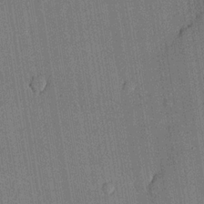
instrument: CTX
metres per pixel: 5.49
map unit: lHvf
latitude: 20.1578
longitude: 144.8786
